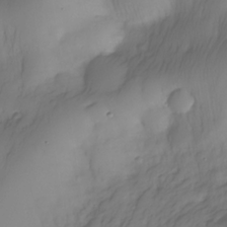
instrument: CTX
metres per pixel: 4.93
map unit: Nhe
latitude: -34.3117
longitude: -143.2159
